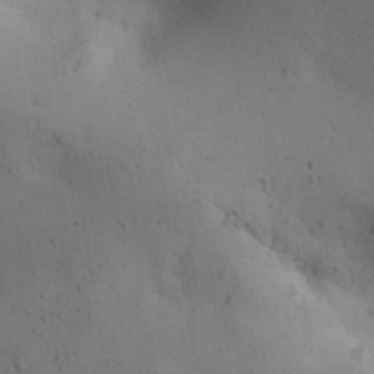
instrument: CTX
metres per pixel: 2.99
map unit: lAa
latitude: 19.8583
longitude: -138.4979
